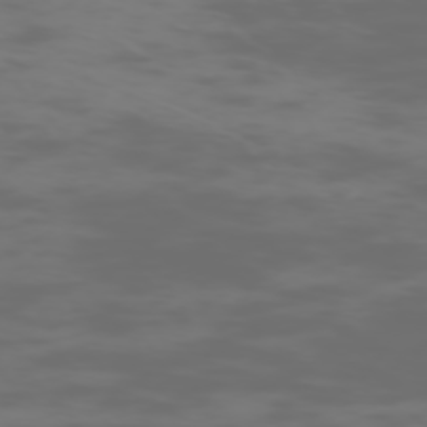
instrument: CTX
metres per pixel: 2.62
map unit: Hpe
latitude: -73.4643
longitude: 5.2376
